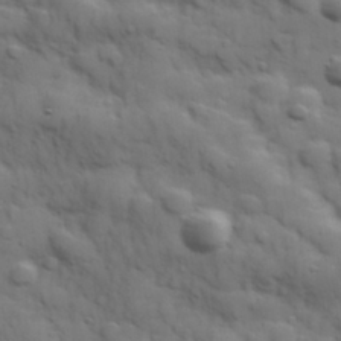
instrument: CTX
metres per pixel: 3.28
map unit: Hve
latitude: 31.6316
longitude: 150.5007
